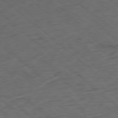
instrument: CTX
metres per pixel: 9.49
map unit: Ap
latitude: -78.5384
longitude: -91.6127
